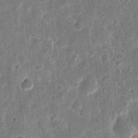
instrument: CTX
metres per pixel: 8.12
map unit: eHh
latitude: 11.4616
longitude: -73.0270
